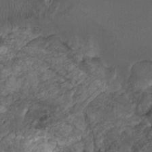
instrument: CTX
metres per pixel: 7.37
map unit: Ht
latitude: -1.2376
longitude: -15.1970
